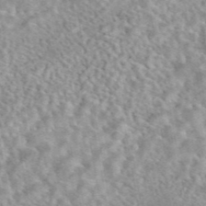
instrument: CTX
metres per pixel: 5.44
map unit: eAb
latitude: 44.4790
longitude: 109.2376
